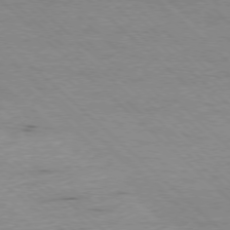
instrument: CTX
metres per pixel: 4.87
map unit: Ap
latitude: -78.1605
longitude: -85.4049
